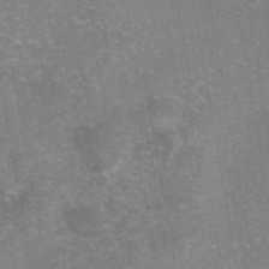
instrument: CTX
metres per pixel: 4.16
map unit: eAb
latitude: 46.1011
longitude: 105.8800
